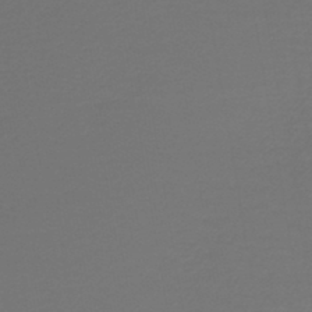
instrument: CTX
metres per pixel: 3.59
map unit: lHb
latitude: -43.5021
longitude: 65.8612
